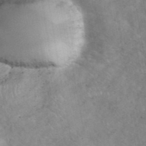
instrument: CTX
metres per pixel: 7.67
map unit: eHh
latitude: 40.5356
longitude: -57.4426
